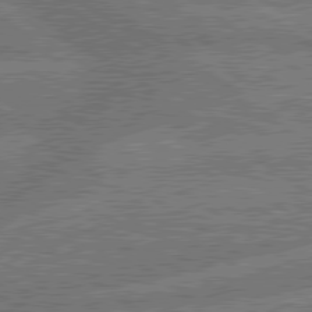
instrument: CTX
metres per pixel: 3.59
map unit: lApd
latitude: 79.9717
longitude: -160.8002
